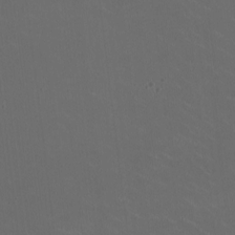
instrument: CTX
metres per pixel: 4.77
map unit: HNhu
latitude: 1.2348
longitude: -2.5923
